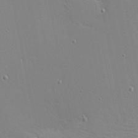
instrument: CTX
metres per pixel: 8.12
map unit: eHh
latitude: -3.6532
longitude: -81.1592
